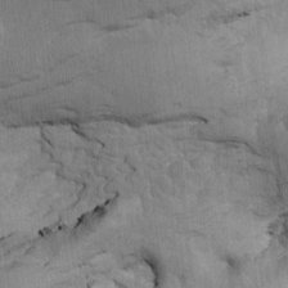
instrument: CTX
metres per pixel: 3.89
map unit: Htu
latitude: -5.1620
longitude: 156.8219
